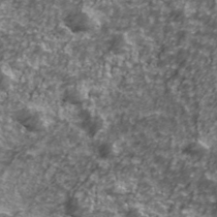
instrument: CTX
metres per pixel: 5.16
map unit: Ave
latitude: 41.8205
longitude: -114.2144
